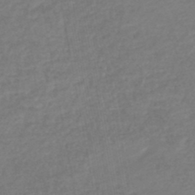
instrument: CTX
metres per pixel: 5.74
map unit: lHb
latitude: -46.2172
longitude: 73.9556
